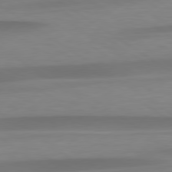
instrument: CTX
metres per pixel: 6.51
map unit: lApd
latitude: 79.3860
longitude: -92.7057
